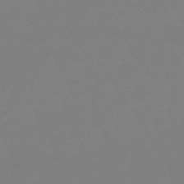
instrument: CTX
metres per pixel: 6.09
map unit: eHb
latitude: -49.7667
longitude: 77.7856
